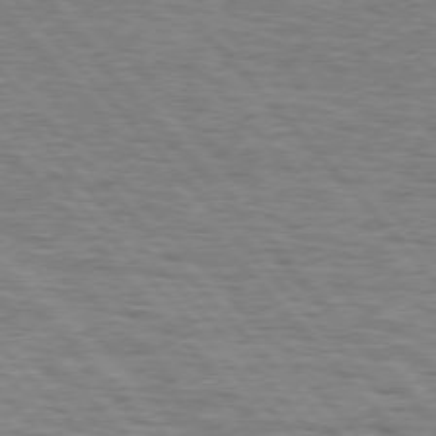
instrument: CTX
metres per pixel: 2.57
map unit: lApd
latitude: 76.1389
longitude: -74.8380
